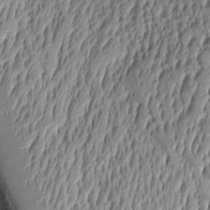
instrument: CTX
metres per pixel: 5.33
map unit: Aa
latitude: 8.4790
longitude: -128.3467
